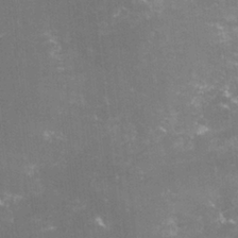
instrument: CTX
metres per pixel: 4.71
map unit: lHvf
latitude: -15.1620
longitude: -100.9136
